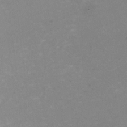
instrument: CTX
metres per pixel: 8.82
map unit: HNhu
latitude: -0.3118
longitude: -4.4412
